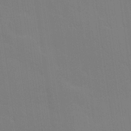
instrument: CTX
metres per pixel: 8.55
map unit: Hve
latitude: 25.3670
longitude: -92.7246
